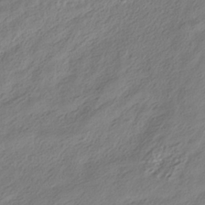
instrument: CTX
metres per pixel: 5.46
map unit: ANa
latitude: -37.0864
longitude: 94.7841
